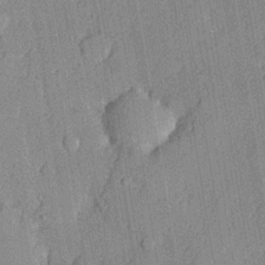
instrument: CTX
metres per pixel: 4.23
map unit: lHvf
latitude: 21.2159
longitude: 144.7085
